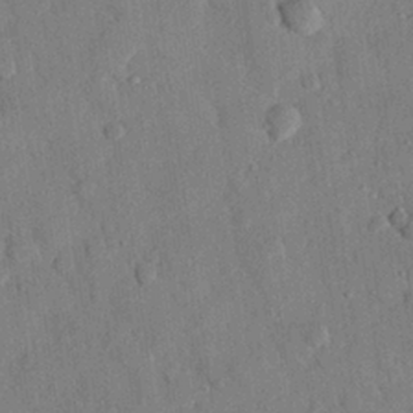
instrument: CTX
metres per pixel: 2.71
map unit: eHh
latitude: 26.6491
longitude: -79.1970
